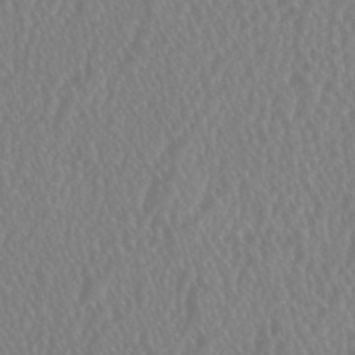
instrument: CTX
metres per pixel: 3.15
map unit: HNhu
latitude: 1.0269
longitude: -0.0255
